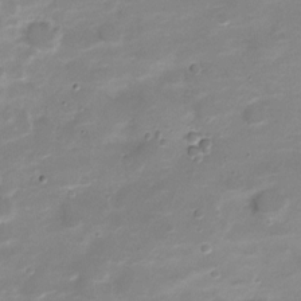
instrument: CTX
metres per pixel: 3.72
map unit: Nve
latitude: -20.9541
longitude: 104.7463
